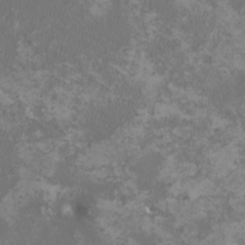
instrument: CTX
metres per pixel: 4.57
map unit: HNhu
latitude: 0.7435
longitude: -1.8961
